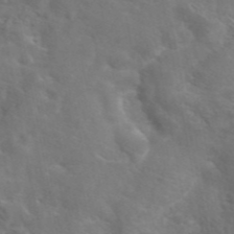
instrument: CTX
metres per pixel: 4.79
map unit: eAb
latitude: 45.2915
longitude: 125.3510
